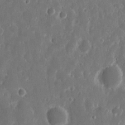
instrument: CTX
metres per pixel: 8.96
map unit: eHh
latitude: 11.8772
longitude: -72.3279
